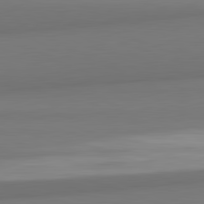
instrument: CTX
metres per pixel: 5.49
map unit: lApd
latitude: 82.2333
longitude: 170.1417
